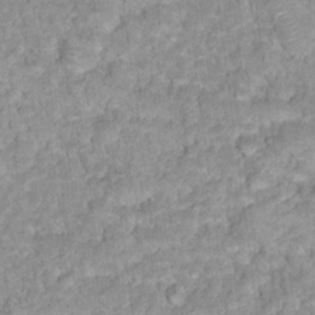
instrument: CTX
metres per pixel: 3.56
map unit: Hto
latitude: 17.3104
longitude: -35.3481
